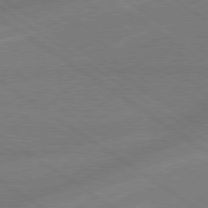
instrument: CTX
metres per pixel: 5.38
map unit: lApd
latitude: 79.1403
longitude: -143.0459
